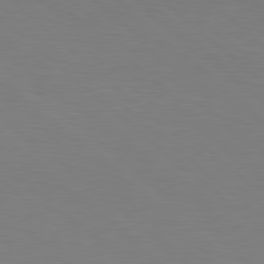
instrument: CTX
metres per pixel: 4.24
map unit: Hpe
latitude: 78.3090
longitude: -161.7260
